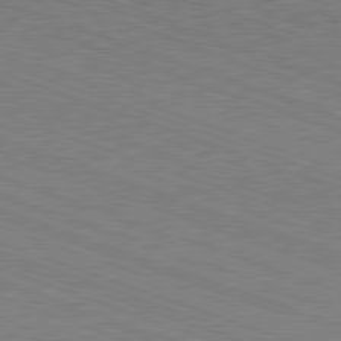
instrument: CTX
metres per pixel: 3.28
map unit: Hpe
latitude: -82.3873
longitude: 13.9745
